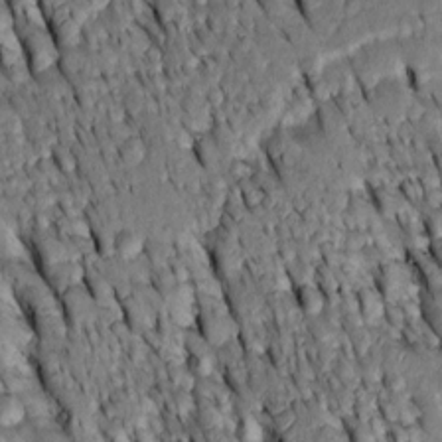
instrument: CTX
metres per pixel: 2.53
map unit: Htu
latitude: -3.1242
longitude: 150.9163
